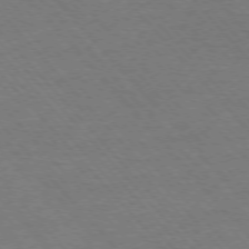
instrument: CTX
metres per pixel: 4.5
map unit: Ap
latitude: -76.5763
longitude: -95.6127
